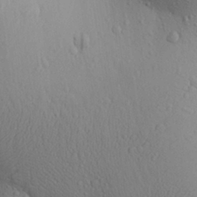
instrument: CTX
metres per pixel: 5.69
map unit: Aa
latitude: 27.7261
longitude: -148.6113
